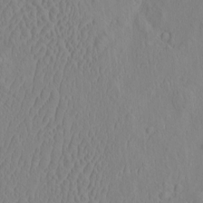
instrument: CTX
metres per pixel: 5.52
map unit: eHh
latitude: -2.8219
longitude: 19.1809
